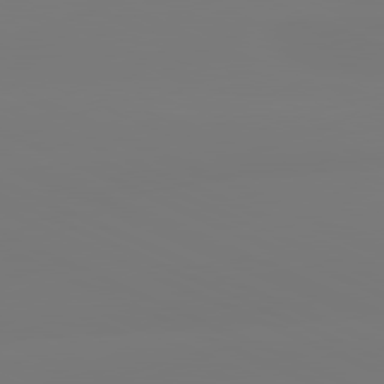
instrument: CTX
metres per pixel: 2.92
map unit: lApd
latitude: 81.3104
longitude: -149.5182
